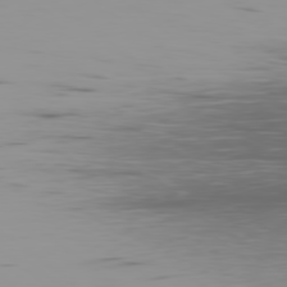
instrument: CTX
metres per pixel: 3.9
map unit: Ap
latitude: -79.3320
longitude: -70.8758
